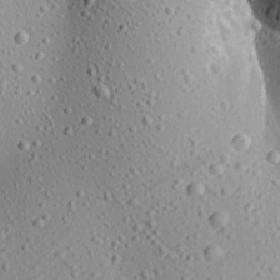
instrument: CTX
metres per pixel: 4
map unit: Aa
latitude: 22.4223
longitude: -140.0444
